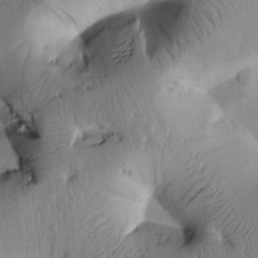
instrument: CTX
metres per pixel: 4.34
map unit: Htu
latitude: 2.2711
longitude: 177.5210
